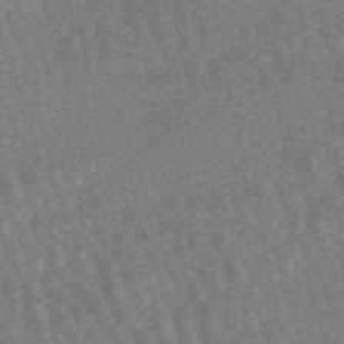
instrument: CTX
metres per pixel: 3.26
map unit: lHb
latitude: -46.8597
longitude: 76.6707
